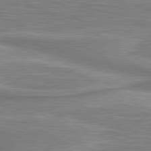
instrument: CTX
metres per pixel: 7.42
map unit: lApd
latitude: 80.9514
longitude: 172.6896
